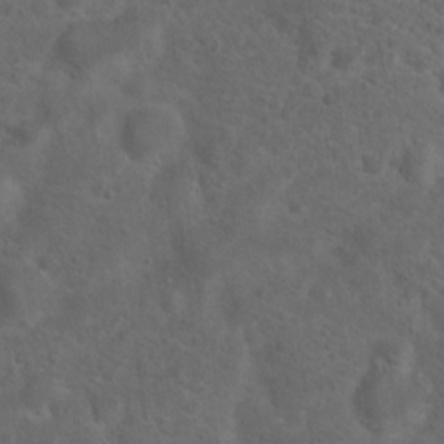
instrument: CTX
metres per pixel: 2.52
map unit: Hto
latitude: 19.7449
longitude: -39.3859
